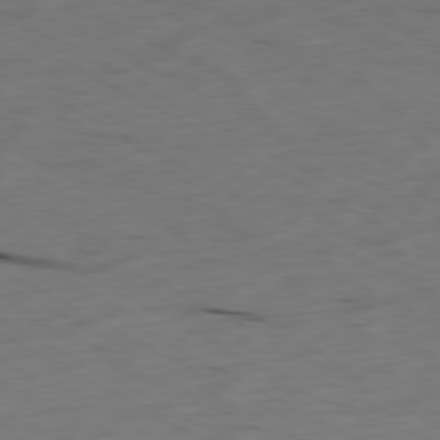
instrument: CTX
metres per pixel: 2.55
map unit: Ap
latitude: -80.4629
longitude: -70.5923
